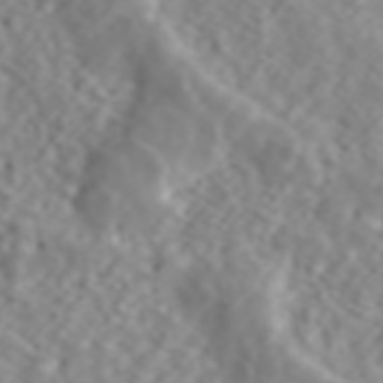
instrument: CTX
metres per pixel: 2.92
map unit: ANa
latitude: 44.6679
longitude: 21.7855
